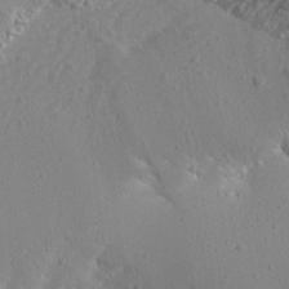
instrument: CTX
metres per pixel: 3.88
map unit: Aa
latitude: 13.3293
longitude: -142.5924
